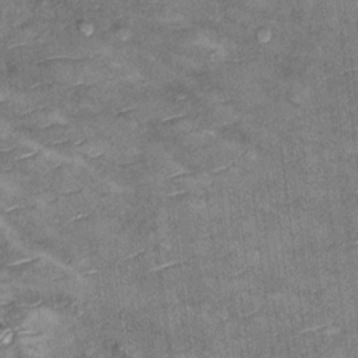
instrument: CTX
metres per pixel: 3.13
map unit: Hto
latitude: 10.6869
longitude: -36.4790
